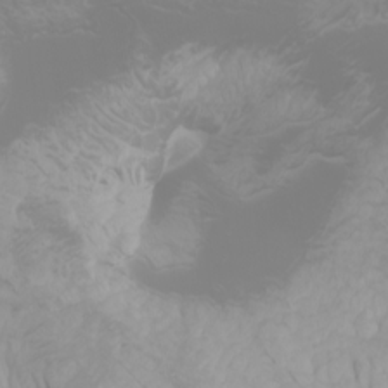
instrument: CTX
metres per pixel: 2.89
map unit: Htu
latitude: -0.4818
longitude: -76.9324
